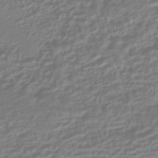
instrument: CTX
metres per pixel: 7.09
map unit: HNhu
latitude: -44.6896
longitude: 99.9367
